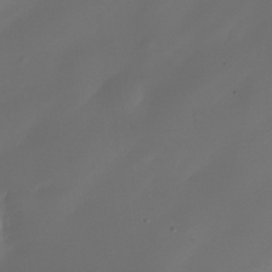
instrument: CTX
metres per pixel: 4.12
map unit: Nhe
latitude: -34.7652
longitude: -144.9325
